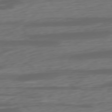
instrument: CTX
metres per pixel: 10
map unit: Ap
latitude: -77.5777
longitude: -77.8583
